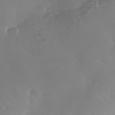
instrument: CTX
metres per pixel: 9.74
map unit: Nhe
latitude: -36.0850
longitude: -88.0822
